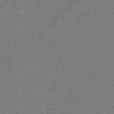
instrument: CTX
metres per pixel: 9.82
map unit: lHb
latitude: -42.4062
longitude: 67.8044
